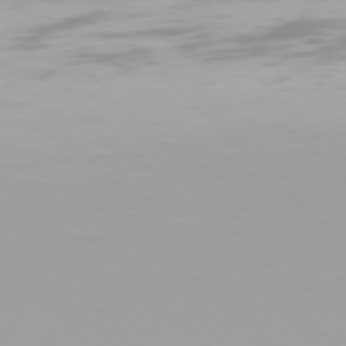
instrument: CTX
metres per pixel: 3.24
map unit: Hpe
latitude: 77.1214
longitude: -172.8002
